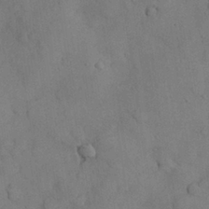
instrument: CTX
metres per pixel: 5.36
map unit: Nhu
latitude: 28.1578
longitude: -70.4034
